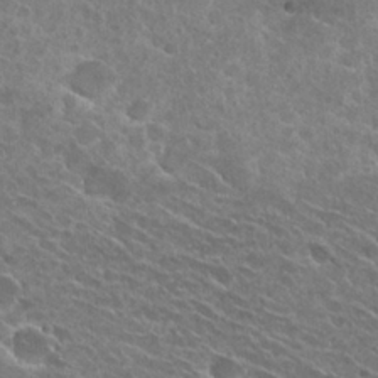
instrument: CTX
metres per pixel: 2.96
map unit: Hto
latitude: 25.7071
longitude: -41.6693
